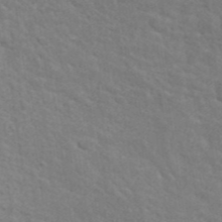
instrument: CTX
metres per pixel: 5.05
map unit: ANa
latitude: 41.8394
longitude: 29.3888
